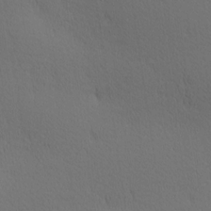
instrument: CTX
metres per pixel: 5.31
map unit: Ave
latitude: 11.5938
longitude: -107.6694
